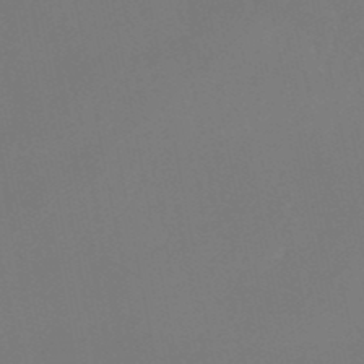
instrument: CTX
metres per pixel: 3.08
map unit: eHb
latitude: -49.7667
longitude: 83.1053
